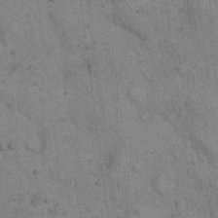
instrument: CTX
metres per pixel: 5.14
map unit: eHh
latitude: 17.5560
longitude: -63.2348
